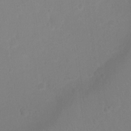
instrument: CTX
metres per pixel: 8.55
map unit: Ht
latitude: 1.4993
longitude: -25.6504
